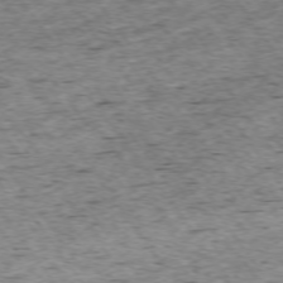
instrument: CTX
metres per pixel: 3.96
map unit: Ap
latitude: -74.2929
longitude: -87.7827
